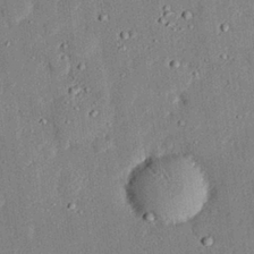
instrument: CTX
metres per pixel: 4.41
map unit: eHh
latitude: 28.0822
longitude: -82.1955
